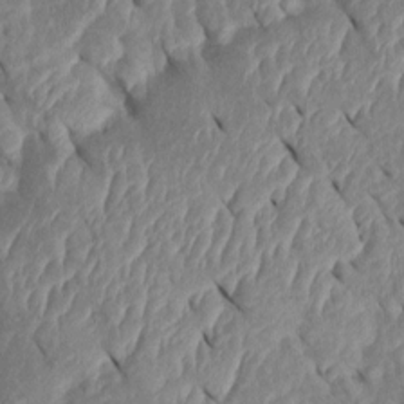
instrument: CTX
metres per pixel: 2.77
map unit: Htu
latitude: 1.9150
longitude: 147.5021
